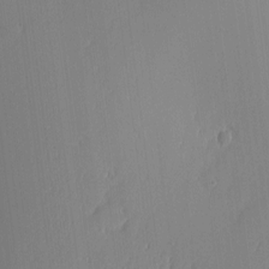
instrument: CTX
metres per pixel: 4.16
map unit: Nhu
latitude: 2.5734
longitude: -75.9150
